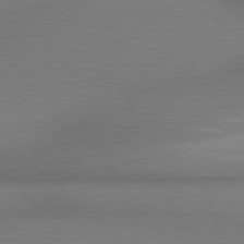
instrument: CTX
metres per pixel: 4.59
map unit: lApd
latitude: 79.9906
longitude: 177.7856
